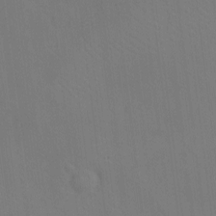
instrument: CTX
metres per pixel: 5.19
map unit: eHh
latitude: -8.2550
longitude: -69.1592
